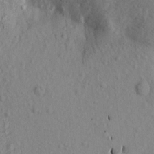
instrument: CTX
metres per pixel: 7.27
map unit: Aa
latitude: 16.9325
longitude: -144.3467
